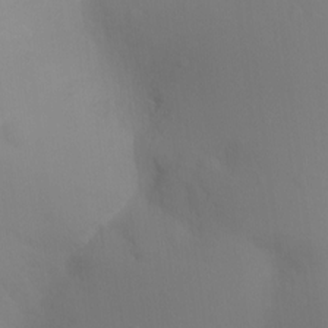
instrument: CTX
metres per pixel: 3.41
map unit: Ht
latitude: -9.7478
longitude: -34.8380
